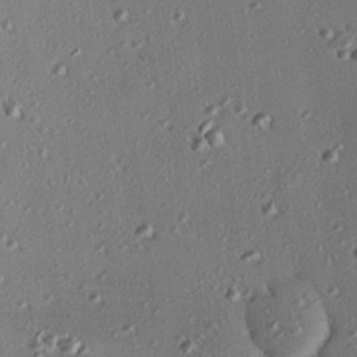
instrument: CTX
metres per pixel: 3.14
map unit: eHh
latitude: 22.2522
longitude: -90.7624
